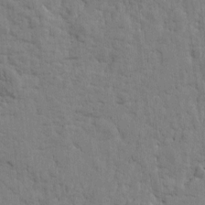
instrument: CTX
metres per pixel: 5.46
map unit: Htu
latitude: -1.7667
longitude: 179.9367
